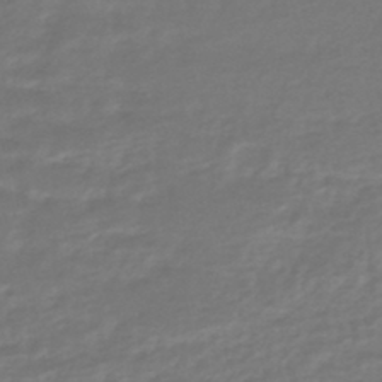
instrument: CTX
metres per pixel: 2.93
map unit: HNhu
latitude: -46.5951
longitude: 96.3495
